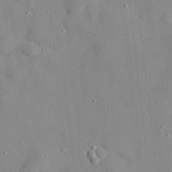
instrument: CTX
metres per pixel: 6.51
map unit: eHh
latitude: 28.4223
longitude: -77.6882
